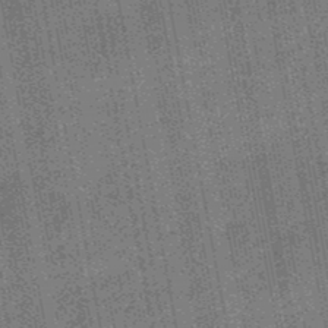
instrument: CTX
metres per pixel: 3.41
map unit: HNb
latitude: -48.8786
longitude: -38.5735
